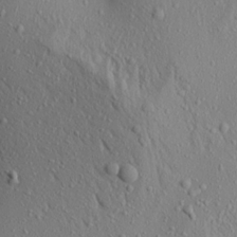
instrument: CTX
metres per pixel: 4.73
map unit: Aa
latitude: 18.4979
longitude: -147.6127
